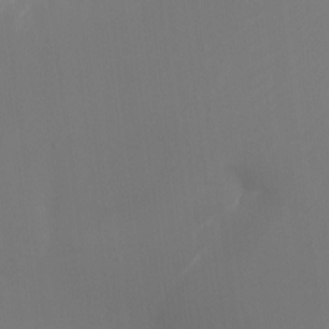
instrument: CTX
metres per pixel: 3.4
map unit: Ht
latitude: -16.6708
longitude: -41.9717
